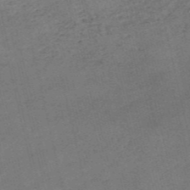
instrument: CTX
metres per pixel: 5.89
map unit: eHh
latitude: -54.8219
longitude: -89.3482
